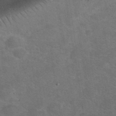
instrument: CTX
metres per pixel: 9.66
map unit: eHh
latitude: 37.9906
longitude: -66.9135
